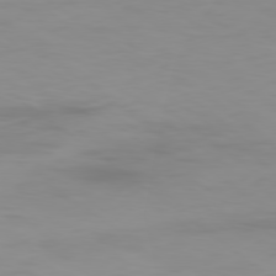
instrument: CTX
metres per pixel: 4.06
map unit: Ap
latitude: -79.0486
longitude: -99.1025
